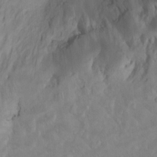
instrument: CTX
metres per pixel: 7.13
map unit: Ht
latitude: 10.9136
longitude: -32.3845
